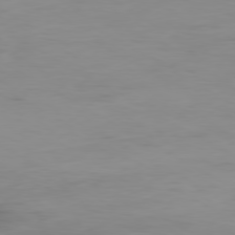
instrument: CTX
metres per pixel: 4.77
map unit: Ap
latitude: -79.5210
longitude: -76.7624
